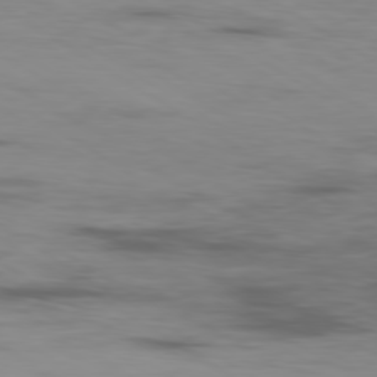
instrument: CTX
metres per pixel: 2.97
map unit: Ap
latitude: -80.1606
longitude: -103.1214
